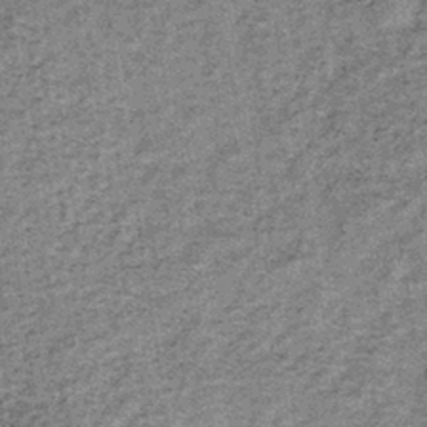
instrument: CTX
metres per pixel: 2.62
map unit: lHb
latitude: -38.4251
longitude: 66.5385
